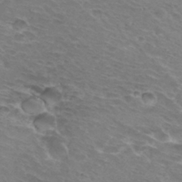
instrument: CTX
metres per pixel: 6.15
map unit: Hto
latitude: 32.9136
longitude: -43.8583
